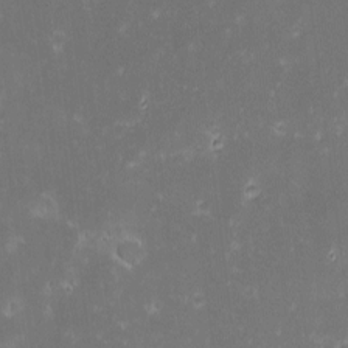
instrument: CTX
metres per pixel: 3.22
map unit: eHh
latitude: -2.4628
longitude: -86.0633
